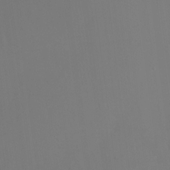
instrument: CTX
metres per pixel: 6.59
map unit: Nhu
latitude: -15.6533
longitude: -50.4979
